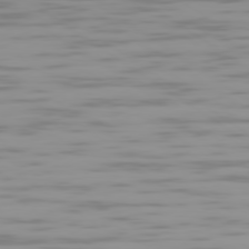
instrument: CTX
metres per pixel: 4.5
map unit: Ap
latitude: -79.6721
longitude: -103.2915
